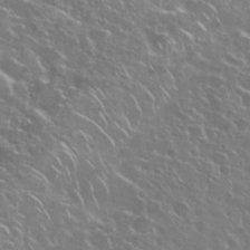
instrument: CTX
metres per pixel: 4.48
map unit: Nhu
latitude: 29.0269
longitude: -60.4034
